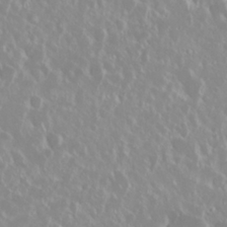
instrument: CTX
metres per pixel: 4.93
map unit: Nhu
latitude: 28.7246
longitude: -61.8772
